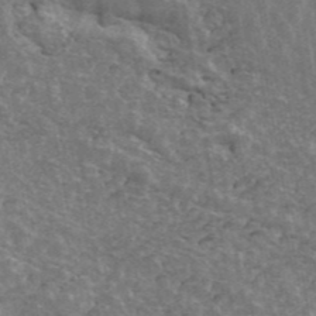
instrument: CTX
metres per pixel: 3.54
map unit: ANa
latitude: 42.7813
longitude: 16.2551
